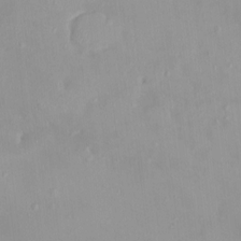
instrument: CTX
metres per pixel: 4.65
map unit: HNhu
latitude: 5.5749
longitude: 2.7085
